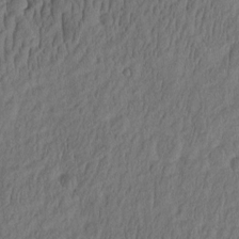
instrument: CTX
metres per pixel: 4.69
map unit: eHh
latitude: -2.7085
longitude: 16.9731
